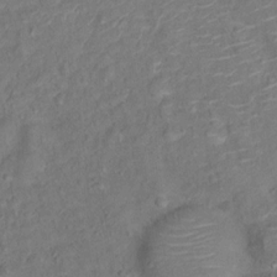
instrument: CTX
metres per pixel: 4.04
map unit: Ht
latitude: 13.7261
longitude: -39.0836
